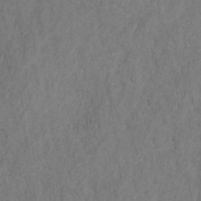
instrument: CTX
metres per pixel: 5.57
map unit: HNhu
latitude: -28.6707
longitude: 73.4076
